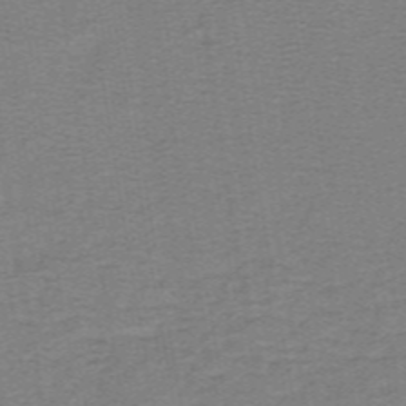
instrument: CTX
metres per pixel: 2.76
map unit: lHb
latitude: -41.7289
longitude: 54.3117
